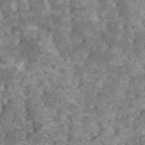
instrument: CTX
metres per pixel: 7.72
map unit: HNhu
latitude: 1.8016
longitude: 7.5777
